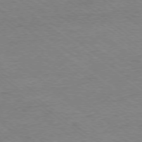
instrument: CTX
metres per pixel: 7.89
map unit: Ap
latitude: -77.7478
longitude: -82.2333
